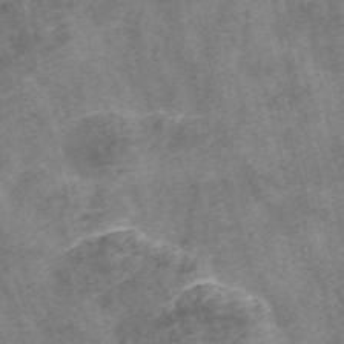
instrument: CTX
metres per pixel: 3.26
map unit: Nve
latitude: -56.4818
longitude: 53.6910
